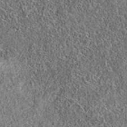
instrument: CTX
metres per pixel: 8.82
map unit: eAb
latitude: 36.0444
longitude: 106.9730
